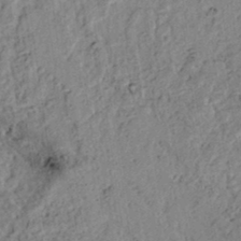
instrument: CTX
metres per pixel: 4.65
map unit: lAvf
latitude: 6.1578
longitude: 160.0850
